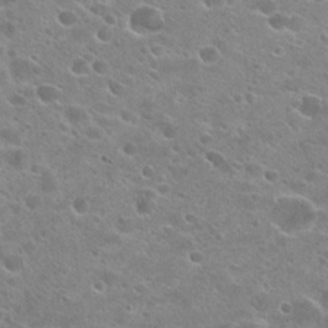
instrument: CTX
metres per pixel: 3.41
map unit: Hto
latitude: 24.2522
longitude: -42.4601
